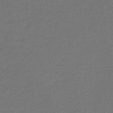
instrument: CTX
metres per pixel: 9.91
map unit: lHb
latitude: -42.2172
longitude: 62.1416
